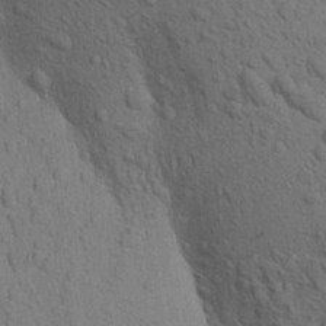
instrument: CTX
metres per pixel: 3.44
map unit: Aa
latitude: 19.1025
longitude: -149.4615
